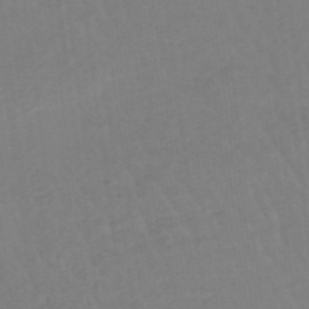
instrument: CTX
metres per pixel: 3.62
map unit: eHb
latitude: -48.3873
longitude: 87.5021
